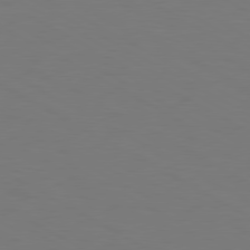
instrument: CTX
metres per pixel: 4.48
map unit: Hpe
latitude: 78.9325
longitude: -119.7260
